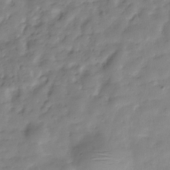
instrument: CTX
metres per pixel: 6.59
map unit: Hve
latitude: -30.9164
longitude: 91.1243
